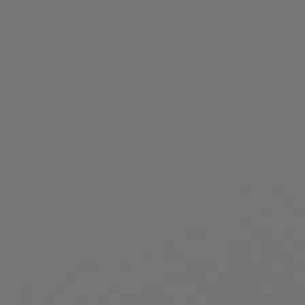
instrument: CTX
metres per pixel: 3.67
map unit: Hpe
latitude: 77.8394
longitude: -171.0269
